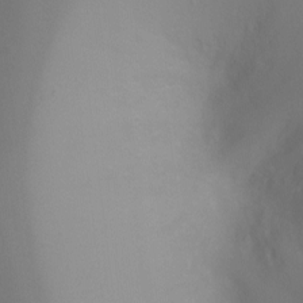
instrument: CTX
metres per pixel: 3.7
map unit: Ht
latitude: -4.5196
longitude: -27.4615
